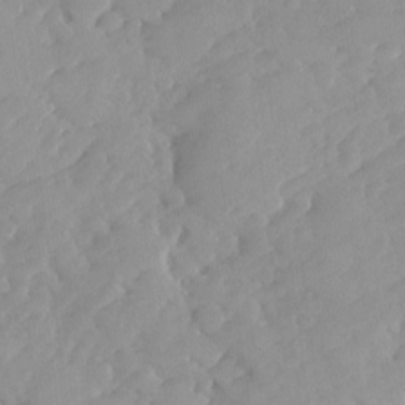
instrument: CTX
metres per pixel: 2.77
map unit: Ave
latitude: -8.0661
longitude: -117.1214
